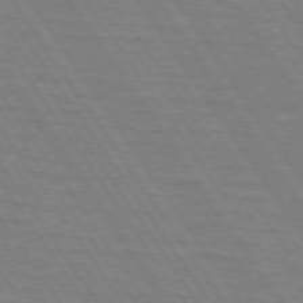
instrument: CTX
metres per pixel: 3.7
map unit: lApd
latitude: 73.7450
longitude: -63.7450
